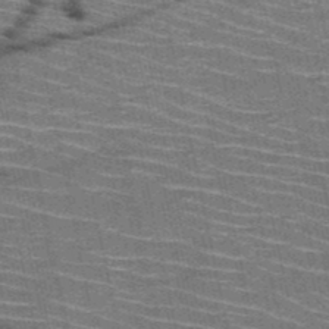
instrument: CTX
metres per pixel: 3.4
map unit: HNb
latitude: -51.1053
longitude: -43.9339
